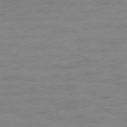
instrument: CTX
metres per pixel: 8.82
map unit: Ap
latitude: -80.3307
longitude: -102.1011
